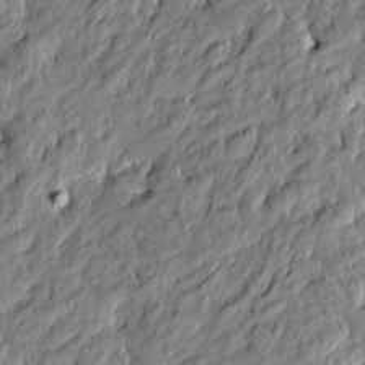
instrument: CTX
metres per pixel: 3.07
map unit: Htu
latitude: -5.3131
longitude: 177.7667
